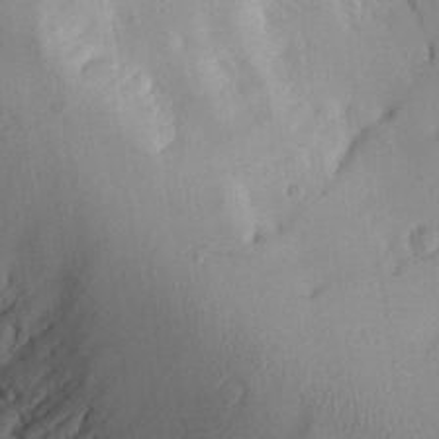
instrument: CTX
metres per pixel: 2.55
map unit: Aa
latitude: 25.0080
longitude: -144.8002
